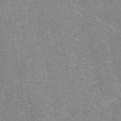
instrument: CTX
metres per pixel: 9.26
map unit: HNhu
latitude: -28.7274
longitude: 67.2943
